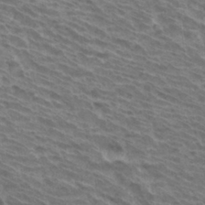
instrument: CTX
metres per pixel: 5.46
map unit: Hto
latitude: 33.0458
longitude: -41.3292
